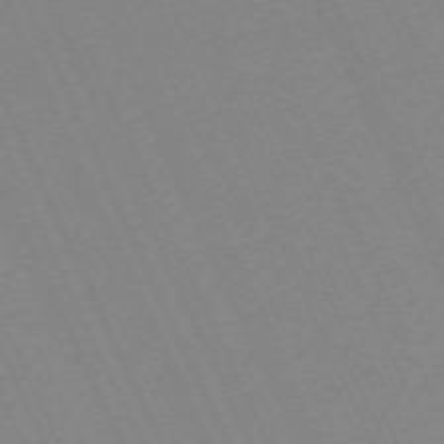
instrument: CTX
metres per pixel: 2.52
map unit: Hpe
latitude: -70.3306
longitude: 15.6722
